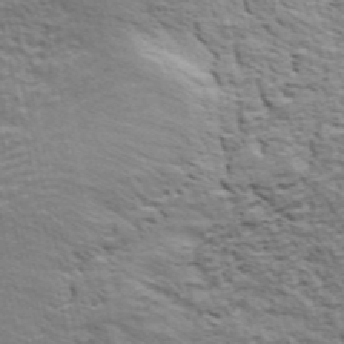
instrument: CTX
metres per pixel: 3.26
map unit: ANa
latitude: 40.8380
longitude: 30.1039
